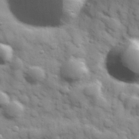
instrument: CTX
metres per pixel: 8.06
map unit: Hve
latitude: 32.1389
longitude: 150.6329
